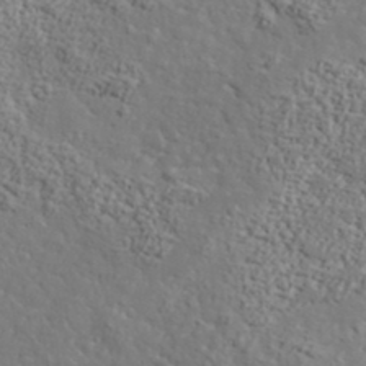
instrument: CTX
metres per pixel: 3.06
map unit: lHvf
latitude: 37.8017
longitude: -92.1011
